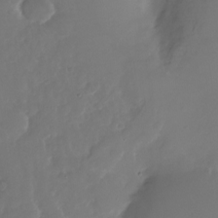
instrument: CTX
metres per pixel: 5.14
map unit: Nhu
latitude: -22.8597
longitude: -73.1781
